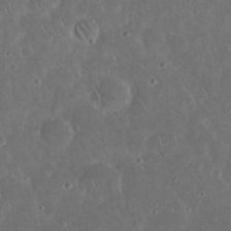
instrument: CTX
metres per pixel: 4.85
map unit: Nhu
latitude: 22.9892
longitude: -70.9325
